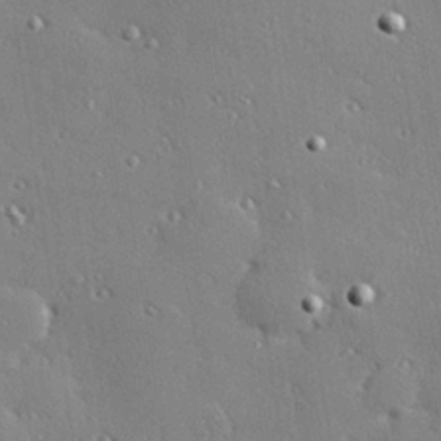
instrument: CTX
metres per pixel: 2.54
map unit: Hve
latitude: 27.0648
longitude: -92.0255
